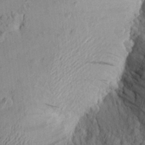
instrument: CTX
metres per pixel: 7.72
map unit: Aa
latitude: 23.5182
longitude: -149.4615
